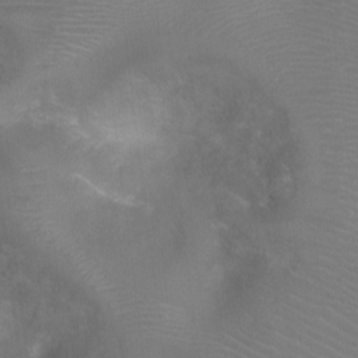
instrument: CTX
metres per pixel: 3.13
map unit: Ht
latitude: -4.9163
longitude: -28.3089
